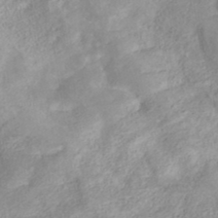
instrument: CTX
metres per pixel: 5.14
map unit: ANa
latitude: 36.5357
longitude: 13.4643
